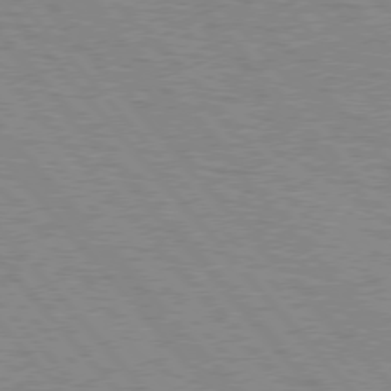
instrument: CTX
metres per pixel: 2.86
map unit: lApd
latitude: 75.8772
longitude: -75.3860
